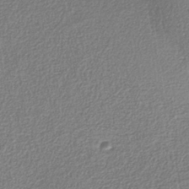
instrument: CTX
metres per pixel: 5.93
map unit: eAb
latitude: -38.4818
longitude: 52.2361
